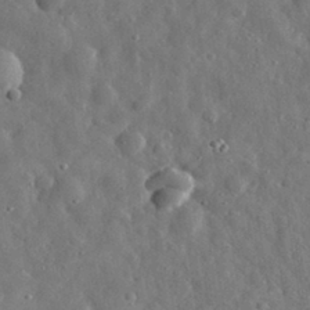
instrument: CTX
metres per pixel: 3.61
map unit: eHh
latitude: 31.2348
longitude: -74.5357
